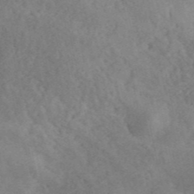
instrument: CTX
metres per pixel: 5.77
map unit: ANa
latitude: 41.9906
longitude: 51.8611
